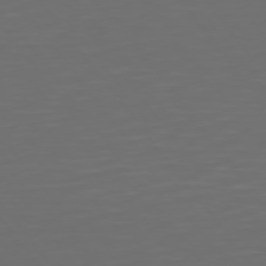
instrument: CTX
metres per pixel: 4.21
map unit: Hpe
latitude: 74.8569
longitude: -125.1781
